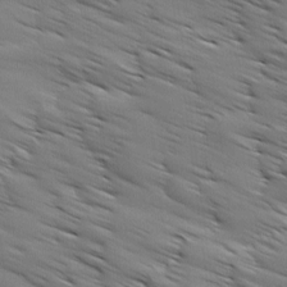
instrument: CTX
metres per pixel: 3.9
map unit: Ave
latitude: 12.0822
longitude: -105.9906
